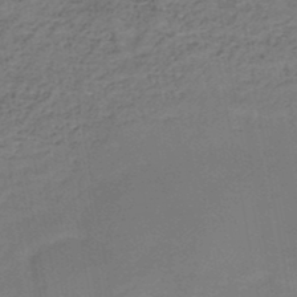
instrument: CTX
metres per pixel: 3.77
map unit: HNb
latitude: -48.8219
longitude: -39.7261
